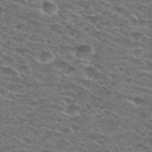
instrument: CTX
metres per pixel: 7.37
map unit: Hto
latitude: 29.4048
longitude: -46.6680
